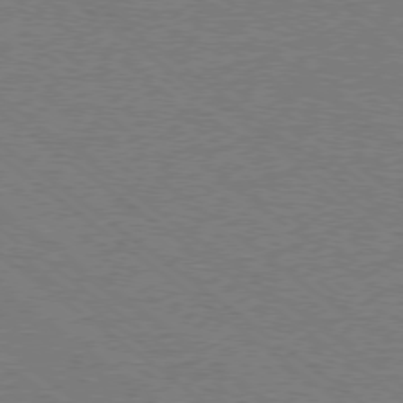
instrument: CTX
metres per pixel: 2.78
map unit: Ap
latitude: -78.5384
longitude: -82.9324
